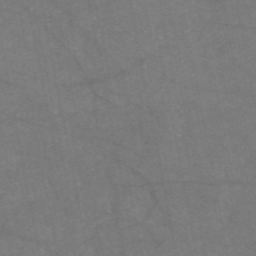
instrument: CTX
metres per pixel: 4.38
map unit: HNb
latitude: -55.1053
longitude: -39.9150
